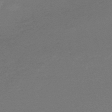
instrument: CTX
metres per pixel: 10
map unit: HNb
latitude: -55.2376
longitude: -41.0836
